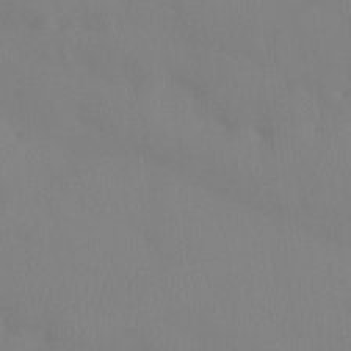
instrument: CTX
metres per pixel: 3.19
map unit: Htu
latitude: -15.0109
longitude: -47.7261
